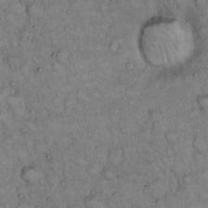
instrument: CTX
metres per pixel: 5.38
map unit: Hto
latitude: 15.1970
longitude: -57.1592
